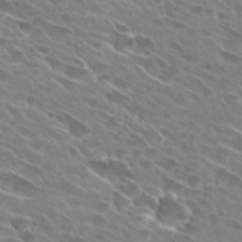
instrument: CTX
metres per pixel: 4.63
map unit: Hto
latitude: 28.8569
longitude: -43.8394
